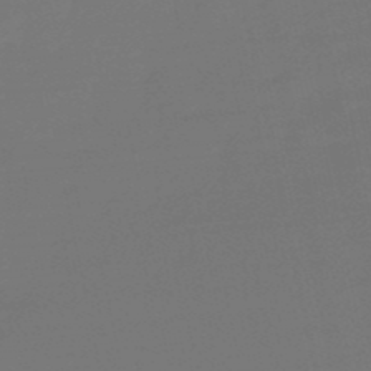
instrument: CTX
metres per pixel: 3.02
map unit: eHb
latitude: -50.5574
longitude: 79.0864
